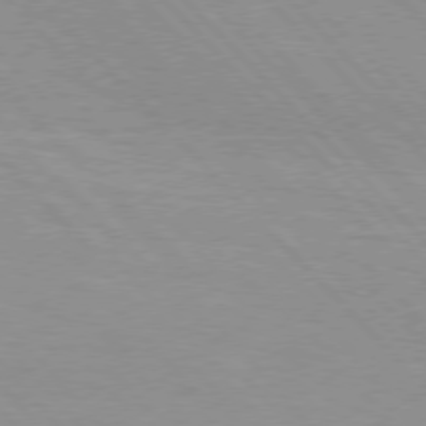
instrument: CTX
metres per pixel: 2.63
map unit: Hpe
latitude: 76.4034
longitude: -154.9514
